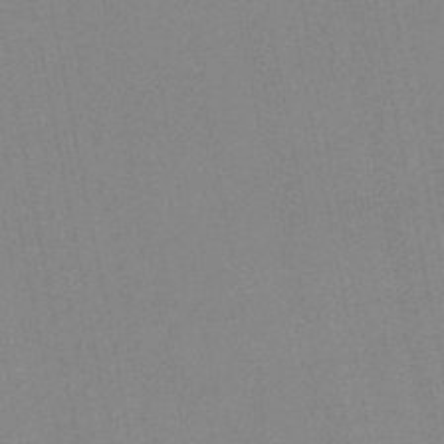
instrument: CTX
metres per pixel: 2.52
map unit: HNb
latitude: -45.5021
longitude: 55.7100
